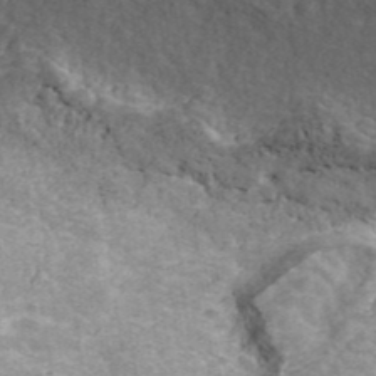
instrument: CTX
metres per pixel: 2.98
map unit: ANa
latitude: 41.9150
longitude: 18.0850
